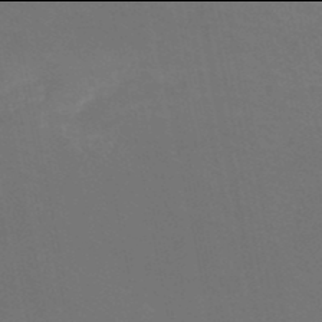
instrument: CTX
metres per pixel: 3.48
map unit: HNb
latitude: -50.0094
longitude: -53.3293
